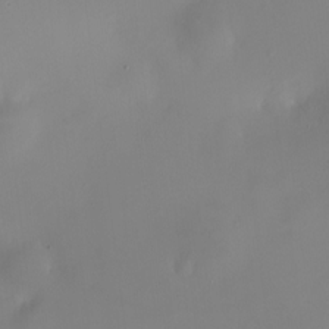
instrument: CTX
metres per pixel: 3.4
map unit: HNhu
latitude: 9.4804
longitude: 10.5574
